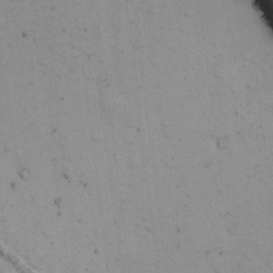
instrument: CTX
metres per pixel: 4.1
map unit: Ht
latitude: 11.9717
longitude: -39.6127
